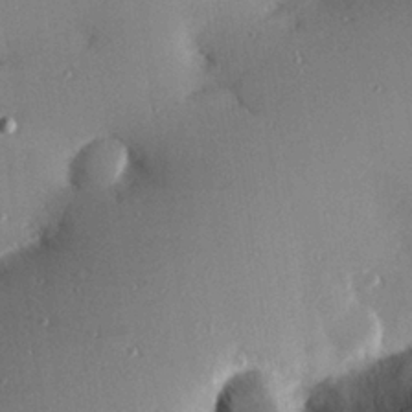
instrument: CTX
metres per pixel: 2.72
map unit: Hve
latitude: 26.5735
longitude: -91.2915
